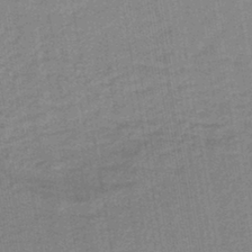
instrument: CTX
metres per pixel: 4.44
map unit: lHb
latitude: -41.7855
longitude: 62.7085
